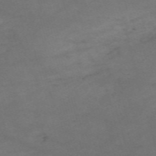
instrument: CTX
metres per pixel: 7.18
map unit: Nve
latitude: -59.6532
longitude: 59.8611
